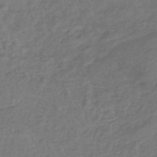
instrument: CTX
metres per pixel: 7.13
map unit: eHb
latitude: -43.1620
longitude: 84.6518
